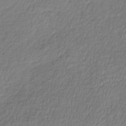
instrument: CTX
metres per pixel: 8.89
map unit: lHb
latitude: -39.5588
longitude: 73.1431
